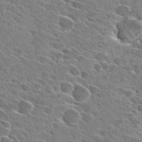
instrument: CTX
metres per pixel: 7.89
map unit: Hto
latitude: 28.8947
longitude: -43.0081
